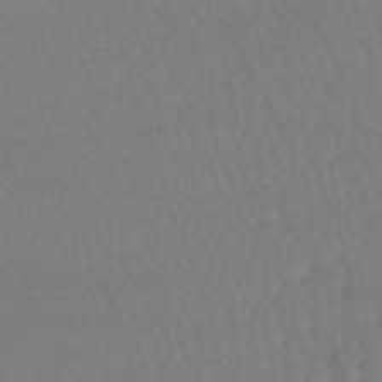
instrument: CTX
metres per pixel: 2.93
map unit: lHb
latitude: -40.7274
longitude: 66.9164
